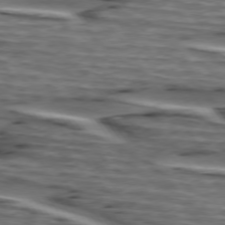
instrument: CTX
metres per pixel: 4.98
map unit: lApd
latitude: 75.1025
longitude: -71.4615
